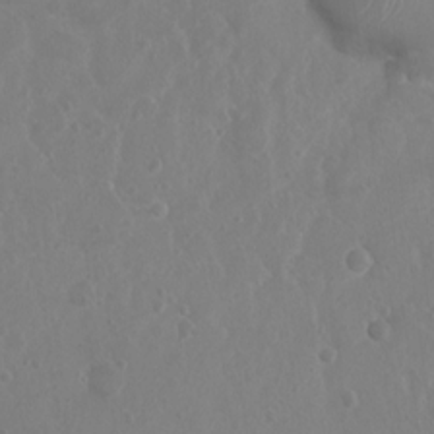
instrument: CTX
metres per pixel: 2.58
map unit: Nhu
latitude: 6.5357
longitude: -18.5545
